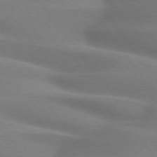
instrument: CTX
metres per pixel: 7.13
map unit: lApd
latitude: 75.0458
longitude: -60.3656
